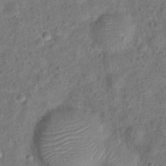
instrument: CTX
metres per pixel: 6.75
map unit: Hto
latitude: 14.1011
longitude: -38.4979
